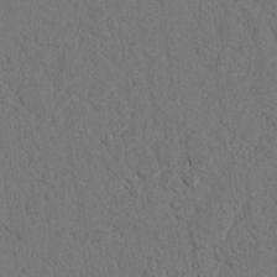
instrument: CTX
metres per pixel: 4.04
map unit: Nhu
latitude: 20.5357
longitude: -75.9150
